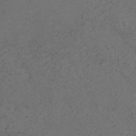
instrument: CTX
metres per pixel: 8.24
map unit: ANa
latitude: 35.7449
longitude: 14.1039
